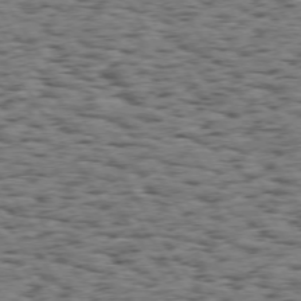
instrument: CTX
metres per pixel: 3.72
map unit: Hpe
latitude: 73.5749
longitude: -135.4237
